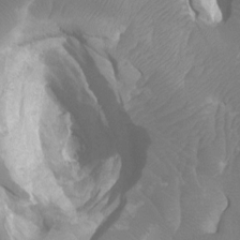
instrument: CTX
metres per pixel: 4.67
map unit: Ht
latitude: -1.4644
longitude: -18.1389
